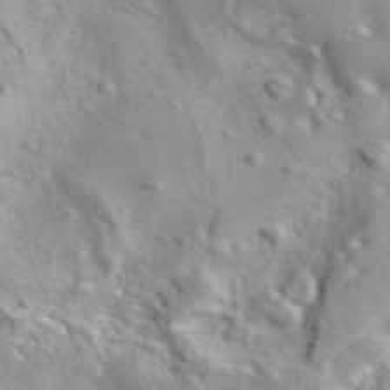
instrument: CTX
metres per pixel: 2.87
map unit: eAb
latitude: 44.8569
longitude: 113.8611
